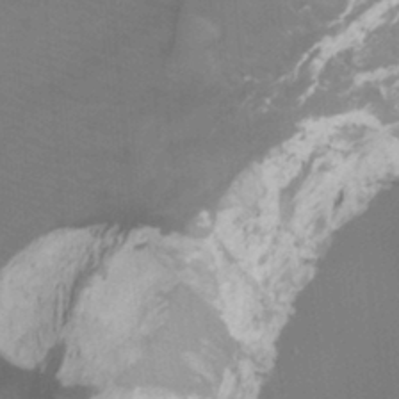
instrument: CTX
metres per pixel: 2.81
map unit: Ht
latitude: -3.6343
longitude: -27.4049
